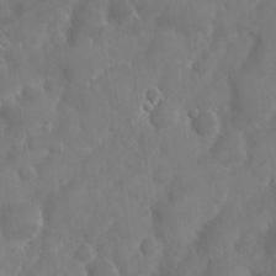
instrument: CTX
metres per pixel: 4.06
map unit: Nhu
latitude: 25.0458
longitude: -62.1956
